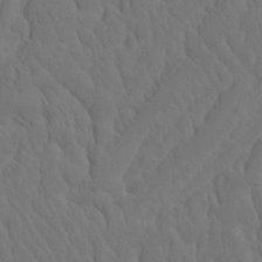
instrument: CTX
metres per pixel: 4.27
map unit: eHh
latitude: -2.4440
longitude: 15.0298
